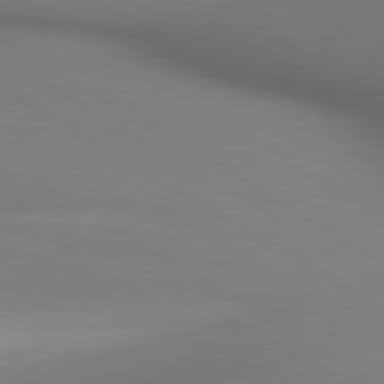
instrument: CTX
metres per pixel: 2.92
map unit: lApd
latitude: 80.4034
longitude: 134.2551
